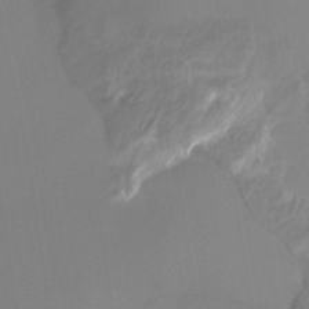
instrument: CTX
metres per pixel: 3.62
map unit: HNhu
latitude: -27.2942
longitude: 74.4251
